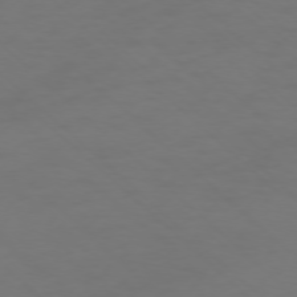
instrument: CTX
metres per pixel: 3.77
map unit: Ap
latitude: -76.1417
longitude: -79.4805
